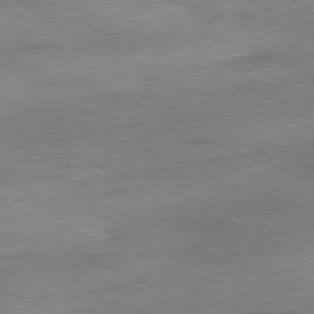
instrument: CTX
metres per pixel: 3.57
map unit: Ap
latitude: -81.9556
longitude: -80.3467
